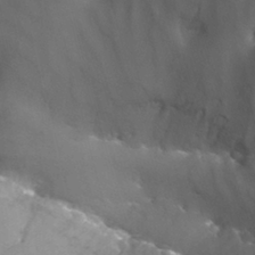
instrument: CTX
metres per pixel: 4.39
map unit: Nhu
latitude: -12.8408
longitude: -66.2711
